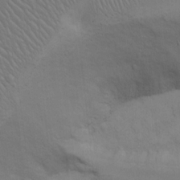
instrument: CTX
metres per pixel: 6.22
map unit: Hto
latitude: 12.7058
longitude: -56.8380
